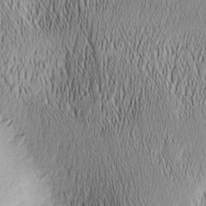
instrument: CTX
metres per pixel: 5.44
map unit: Nhu
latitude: -5.8989
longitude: -152.5924
